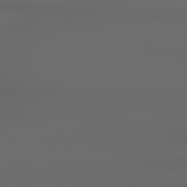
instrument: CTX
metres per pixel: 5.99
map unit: Hpe
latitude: 78.8002
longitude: -135.4993
